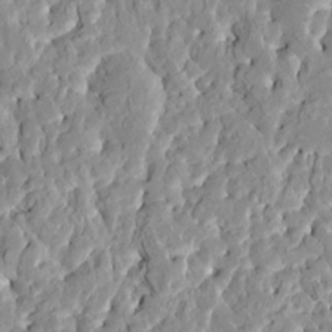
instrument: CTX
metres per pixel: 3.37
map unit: HNhu
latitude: 7.5938
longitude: -2.5923
